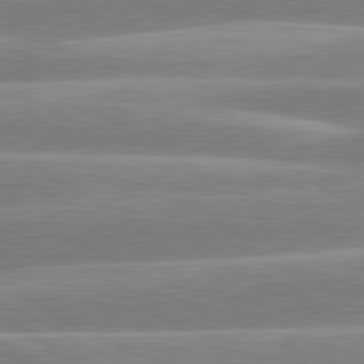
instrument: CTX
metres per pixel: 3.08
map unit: lApd
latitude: 80.3656
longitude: -135.1025
